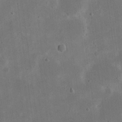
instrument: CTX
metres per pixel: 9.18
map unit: eHh
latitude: 21.2726
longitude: -69.5560
